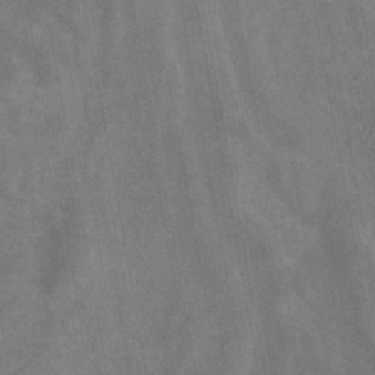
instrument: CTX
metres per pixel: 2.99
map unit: HNhu
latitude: -29.2754
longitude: 67.2376
